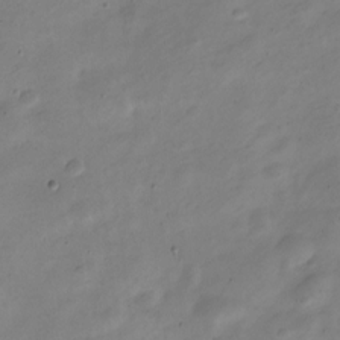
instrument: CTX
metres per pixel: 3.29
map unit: Nve
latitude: -23.2943
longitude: 105.9178
